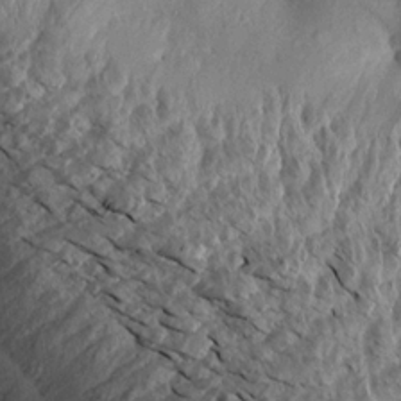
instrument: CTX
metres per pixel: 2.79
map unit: Aa
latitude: 14.3279
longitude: -142.0444
